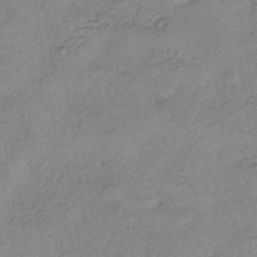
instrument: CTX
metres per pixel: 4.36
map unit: eHh
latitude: -42.2550
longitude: 119.3510
